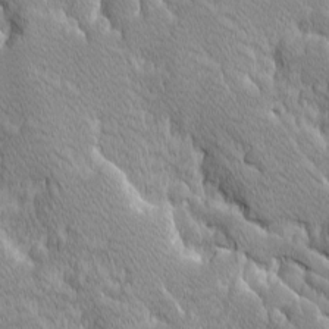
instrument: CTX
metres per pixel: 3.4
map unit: Ave
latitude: -10.3684
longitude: -117.5749
